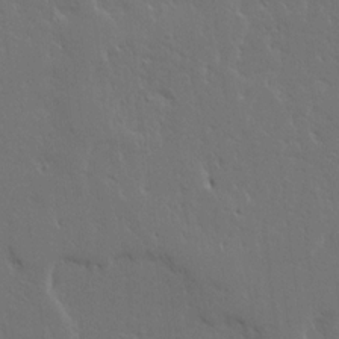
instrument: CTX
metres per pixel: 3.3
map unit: Ave
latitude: 15.3293
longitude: -139.6127
